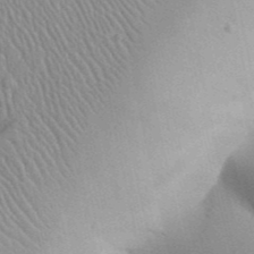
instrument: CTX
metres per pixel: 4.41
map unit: Aa
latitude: 31.8395
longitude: -142.9136
